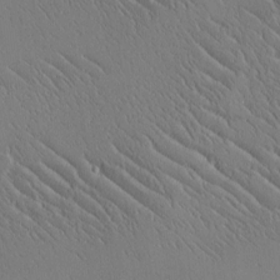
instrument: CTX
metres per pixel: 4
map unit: Htu
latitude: -2.3306
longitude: 175.7099
